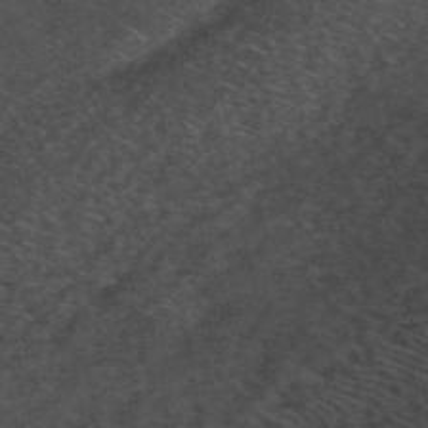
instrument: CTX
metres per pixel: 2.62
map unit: ANa
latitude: 49.2159
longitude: -72.7058
